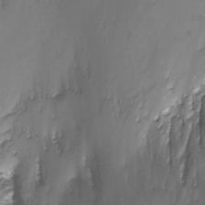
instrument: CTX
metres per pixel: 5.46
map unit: Nhu
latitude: -12.4062
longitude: -50.4790
